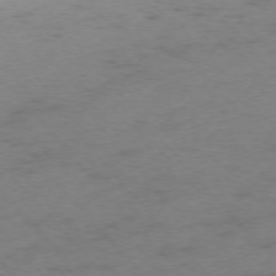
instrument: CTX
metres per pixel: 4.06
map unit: Ap
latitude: -75.6344
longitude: -65.6694
